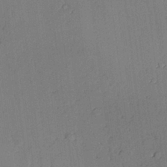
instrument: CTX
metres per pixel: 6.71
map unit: lAvf
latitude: 25.3292
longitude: -110.3279
